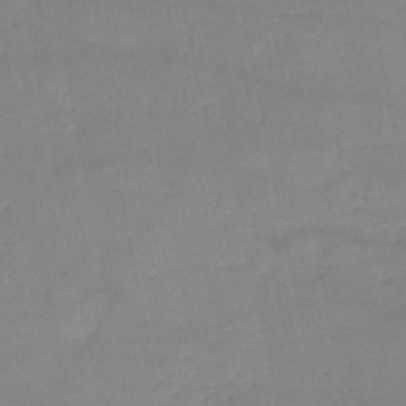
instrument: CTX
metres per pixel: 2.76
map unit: HNb
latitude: -50.2550
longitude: -40.3656
